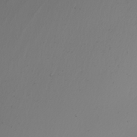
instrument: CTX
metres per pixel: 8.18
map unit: Nhu
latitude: -6.1605
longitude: -94.0255
